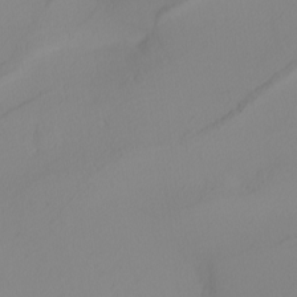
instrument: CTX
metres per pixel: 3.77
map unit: Nhu
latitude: -4.9352
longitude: -95.2726
